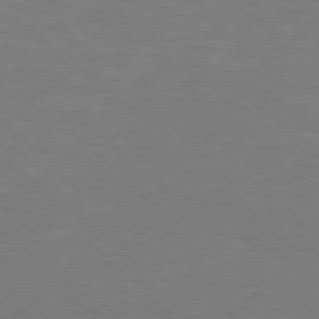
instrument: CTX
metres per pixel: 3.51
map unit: Hpe
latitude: 78.6680
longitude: -127.3104
